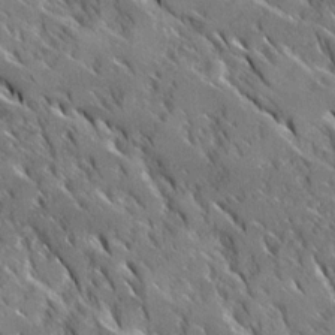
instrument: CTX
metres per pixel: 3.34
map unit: Ave
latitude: 16.8569
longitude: -130.0822
